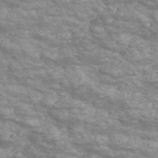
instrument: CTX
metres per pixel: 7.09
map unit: Nve
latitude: -56.2550
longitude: 53.1809
